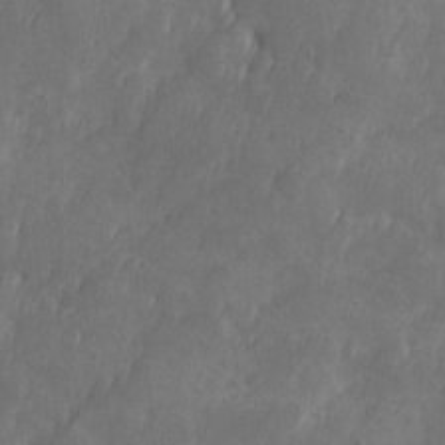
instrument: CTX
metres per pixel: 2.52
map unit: Ave
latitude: 10.2712
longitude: -105.6694
